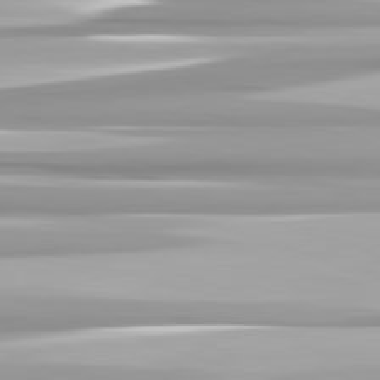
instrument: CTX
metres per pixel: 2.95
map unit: lApd
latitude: 82.5923
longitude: -139.0836
